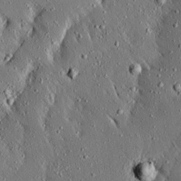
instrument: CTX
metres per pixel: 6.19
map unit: Ave
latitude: 17.1403
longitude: -139.5182
